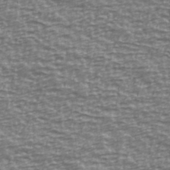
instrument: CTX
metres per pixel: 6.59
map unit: Ave
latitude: 40.3089
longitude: -113.8016
